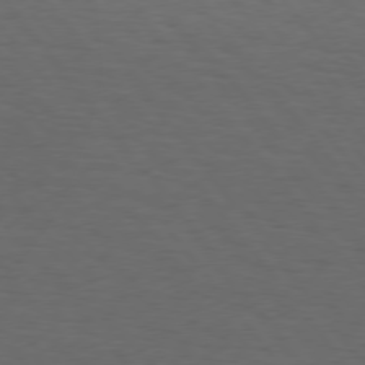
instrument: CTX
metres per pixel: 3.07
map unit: Hpe
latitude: 75.8017
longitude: -131.0837
